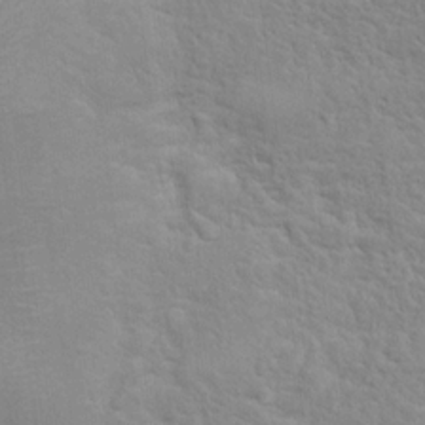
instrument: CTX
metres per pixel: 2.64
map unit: Hto
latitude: 16.3278
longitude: -38.3467
